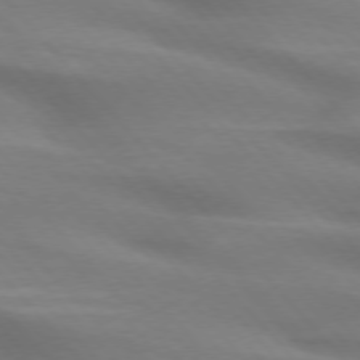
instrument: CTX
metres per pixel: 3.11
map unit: lApd
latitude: 74.9136
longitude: -61.0836
